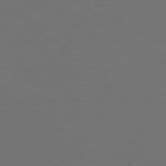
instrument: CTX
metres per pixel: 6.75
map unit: Hpe
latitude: 73.9151
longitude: -125.7638
